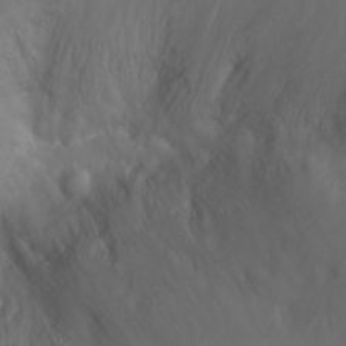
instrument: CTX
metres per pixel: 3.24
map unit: Ht
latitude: -2.0472
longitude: -33.5938
